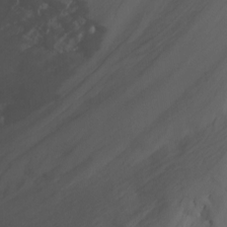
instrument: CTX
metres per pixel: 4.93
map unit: Nhu
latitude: -13.2187
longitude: -72.3090
